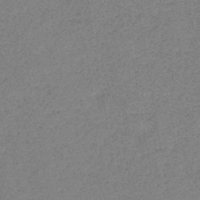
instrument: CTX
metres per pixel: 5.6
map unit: eHb
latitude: -40.8030
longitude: 79.7855
